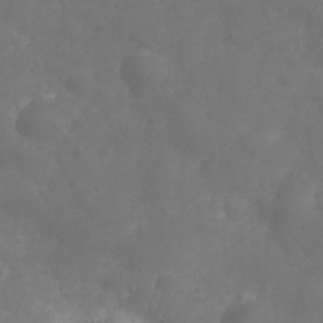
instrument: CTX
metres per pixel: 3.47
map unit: Nhu
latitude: 25.6127
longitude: -63.6883
